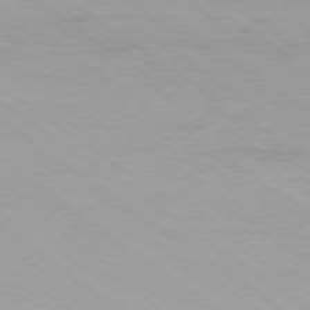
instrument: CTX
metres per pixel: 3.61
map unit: Ap
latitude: -79.1242
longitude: -96.4790
